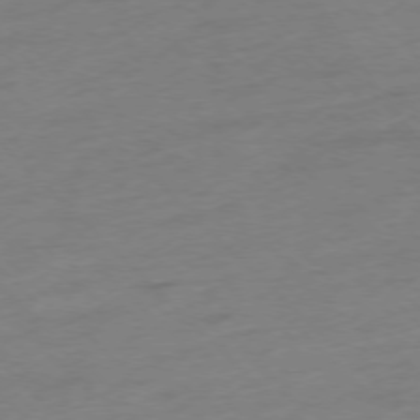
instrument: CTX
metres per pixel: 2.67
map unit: Ap
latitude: -76.9920
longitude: -62.8569
